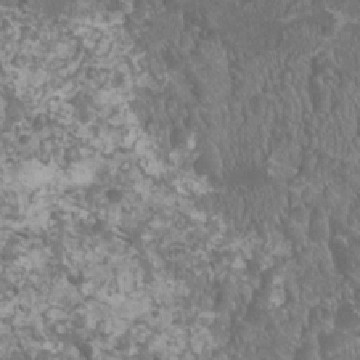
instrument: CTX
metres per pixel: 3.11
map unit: HNhu
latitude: 0.6490
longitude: 0.8786
